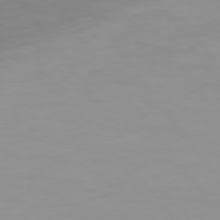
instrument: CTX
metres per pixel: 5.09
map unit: Hpe
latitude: 74.4790
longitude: -124.9135
